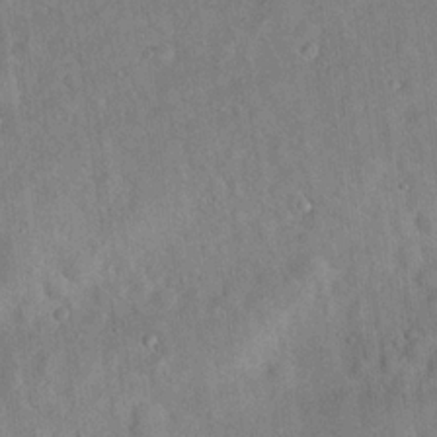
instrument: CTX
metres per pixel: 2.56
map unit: Hto
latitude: 17.7639
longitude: -52.8569
